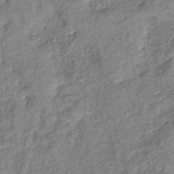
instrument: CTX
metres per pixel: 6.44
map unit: eHb
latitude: -39.8989
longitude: 78.0661
